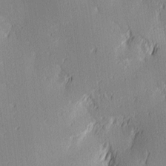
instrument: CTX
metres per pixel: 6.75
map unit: Ave
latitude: 3.0647
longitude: -113.3859
